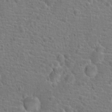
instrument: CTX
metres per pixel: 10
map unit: Hto
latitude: 17.5938
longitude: -42.1011
